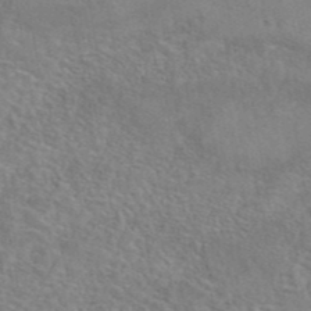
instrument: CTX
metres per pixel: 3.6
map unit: eAb
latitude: 42.2145
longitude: 109.9367
